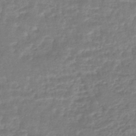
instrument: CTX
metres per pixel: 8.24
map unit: HNhu
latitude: -45.5588
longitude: 98.3873
